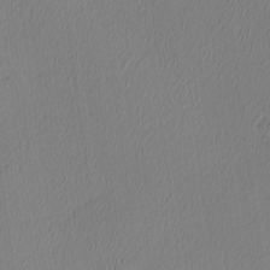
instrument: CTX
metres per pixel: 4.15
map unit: Ave
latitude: 3.1592
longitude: -114.5734
